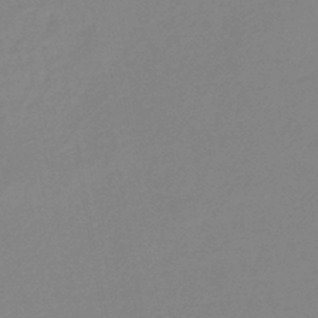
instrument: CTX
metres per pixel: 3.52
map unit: eHb
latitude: -45.1809
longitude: 88.0472
